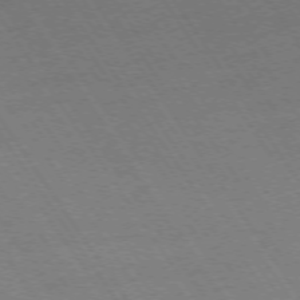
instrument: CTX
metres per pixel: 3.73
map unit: Ap
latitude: -74.3496
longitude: -78.2712
